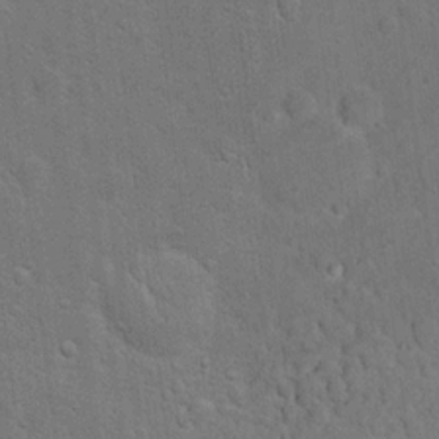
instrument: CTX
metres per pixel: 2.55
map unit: eHh
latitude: 19.8772
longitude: -62.1578
